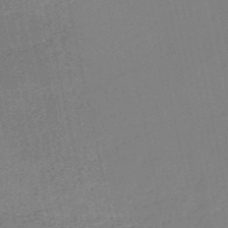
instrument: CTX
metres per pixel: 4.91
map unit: HNb
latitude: -53.5210
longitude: -39.5938
